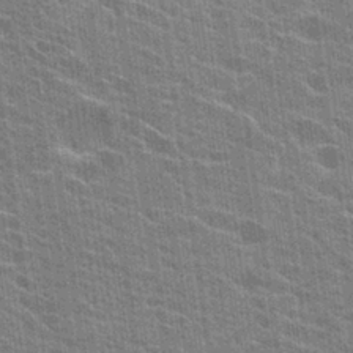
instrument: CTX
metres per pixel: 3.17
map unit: Hto
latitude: 24.6868
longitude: -43.3671
